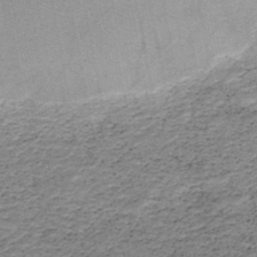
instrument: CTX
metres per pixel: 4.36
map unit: HNb
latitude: -48.6897
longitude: -39.9339
